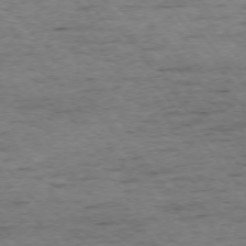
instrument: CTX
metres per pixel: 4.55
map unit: Ap
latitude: -75.1809
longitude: -91.0081
